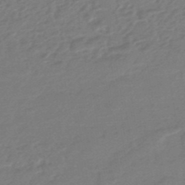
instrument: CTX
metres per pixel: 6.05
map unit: eHb
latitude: -45.8989
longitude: 89.8611
